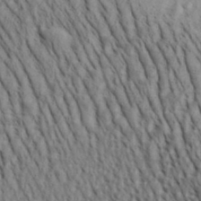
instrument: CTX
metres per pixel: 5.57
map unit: Aa
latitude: 29.9150
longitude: -139.1403
